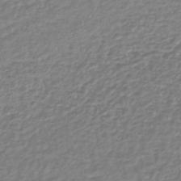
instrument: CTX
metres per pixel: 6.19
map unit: lHb
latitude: -40.8219
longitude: 71.7289
